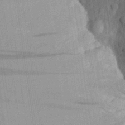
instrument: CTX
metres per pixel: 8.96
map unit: Aa
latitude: 28.9325
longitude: -139.9339
